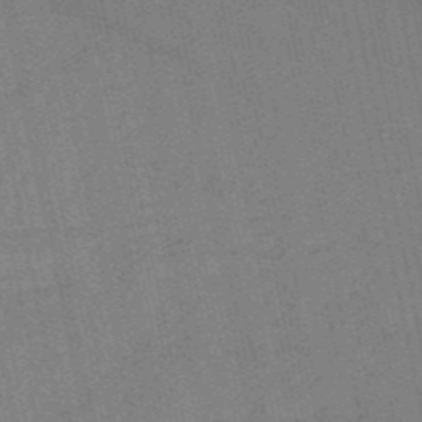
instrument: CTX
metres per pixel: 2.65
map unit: HNb
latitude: -53.4643
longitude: -42.8380
